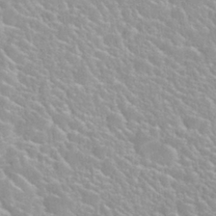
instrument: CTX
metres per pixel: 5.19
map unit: Nhu
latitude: 27.8583
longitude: -51.6127
